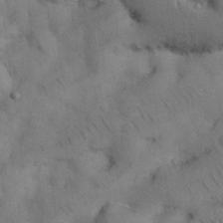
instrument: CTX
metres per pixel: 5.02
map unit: Nhu
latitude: 26.5168
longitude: -71.0836
